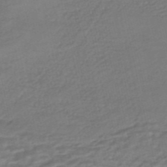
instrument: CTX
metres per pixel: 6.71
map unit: HNhu
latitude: -45.4832
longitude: 104.6707
